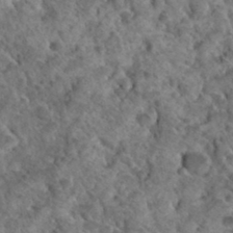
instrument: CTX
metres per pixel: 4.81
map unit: Hto
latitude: 34.9513
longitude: -49.5749
